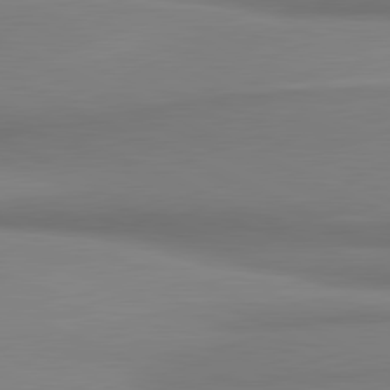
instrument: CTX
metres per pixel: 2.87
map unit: lApd
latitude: 81.2537
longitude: 176.3495
